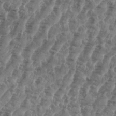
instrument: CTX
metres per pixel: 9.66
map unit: eHh
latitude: 34.9513
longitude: -136.4790
